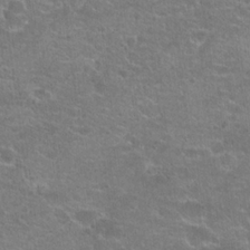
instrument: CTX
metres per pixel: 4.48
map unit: Hto
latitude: 20.8947
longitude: -43.0270
